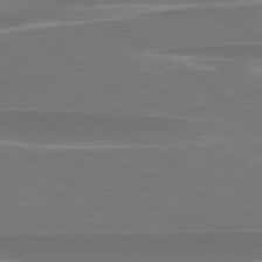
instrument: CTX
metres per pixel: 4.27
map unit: lApd
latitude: 79.2537
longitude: -94.5168
